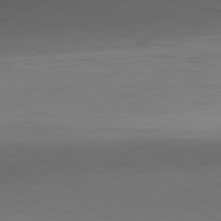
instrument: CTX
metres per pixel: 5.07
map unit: Hpe
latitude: -80.6708
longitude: 18.7274
